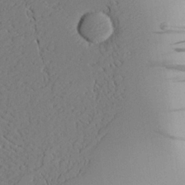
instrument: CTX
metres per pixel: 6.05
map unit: Aa
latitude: 25.0836
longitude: -129.2915
